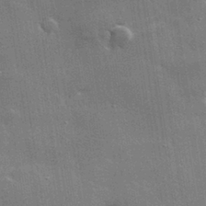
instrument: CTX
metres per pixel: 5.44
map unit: lHvf
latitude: 32.4223
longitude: -91.6694
